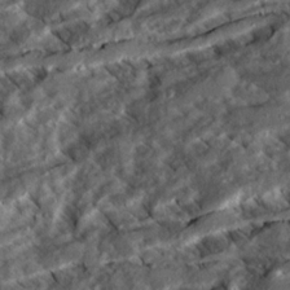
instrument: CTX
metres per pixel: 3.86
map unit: Ave
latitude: 20.8947
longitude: -129.8016
